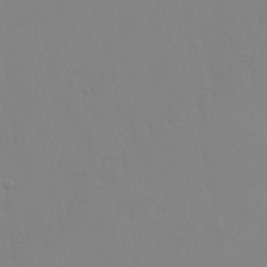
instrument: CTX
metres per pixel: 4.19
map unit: eHh
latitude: 23.5182
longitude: -65.4237
